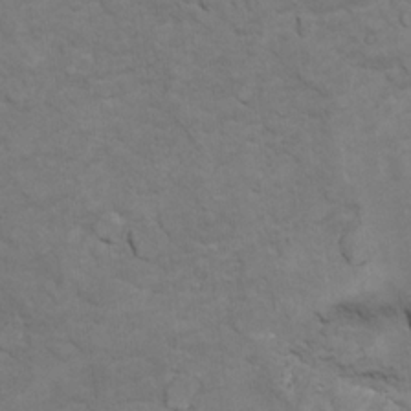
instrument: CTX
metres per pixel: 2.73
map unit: Ht
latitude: 11.5560
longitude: -33.2348
